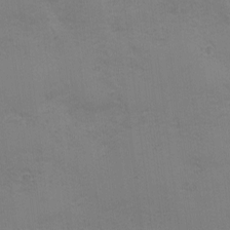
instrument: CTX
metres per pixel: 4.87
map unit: Ave
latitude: -7.2376
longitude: -120.8380
